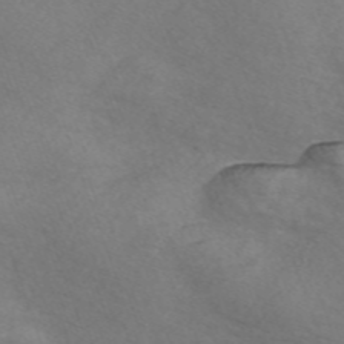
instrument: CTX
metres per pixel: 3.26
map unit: Nve
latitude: -57.2754
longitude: 58.0660
